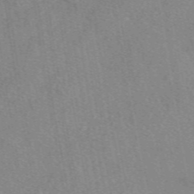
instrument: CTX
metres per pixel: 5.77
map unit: eAb
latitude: 48.7435
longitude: 110.8219
